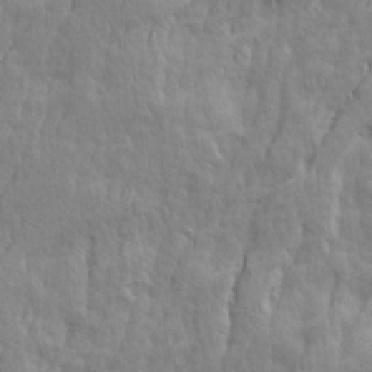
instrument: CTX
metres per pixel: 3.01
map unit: Ave
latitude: 14.4790
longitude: -134.3656
